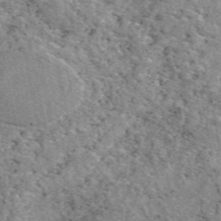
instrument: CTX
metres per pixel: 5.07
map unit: eAb
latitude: 49.3482
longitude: 114.0472
